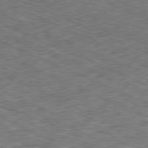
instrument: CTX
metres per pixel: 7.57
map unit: Ap
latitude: -81.4455
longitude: -83.2914
